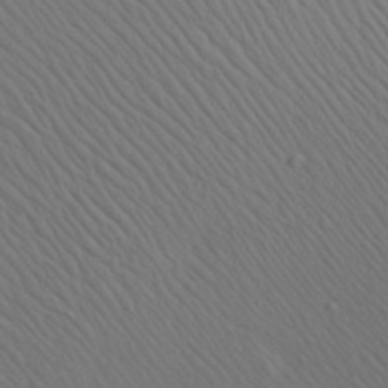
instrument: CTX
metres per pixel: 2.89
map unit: Aa
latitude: 23.2726
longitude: -138.4979
